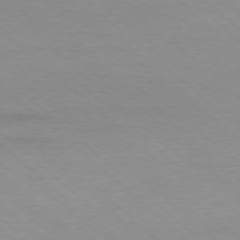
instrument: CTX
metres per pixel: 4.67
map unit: Ap
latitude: -78.0472
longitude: -90.1389
